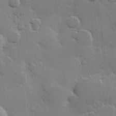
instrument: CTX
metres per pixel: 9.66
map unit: Hve
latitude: 23.0647
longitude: 148.7652
